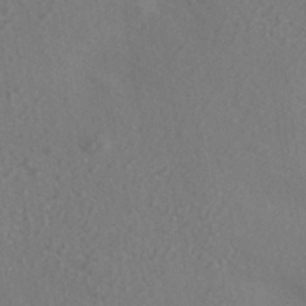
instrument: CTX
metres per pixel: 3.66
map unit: ANa
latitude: -36.8974
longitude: 95.3509
